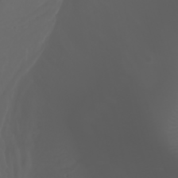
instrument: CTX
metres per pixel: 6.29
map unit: Nhu
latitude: -1.5588
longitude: -77.2159
